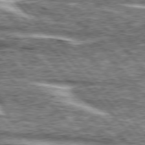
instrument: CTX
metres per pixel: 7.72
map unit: lApd
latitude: 76.5545
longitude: -82.4034
